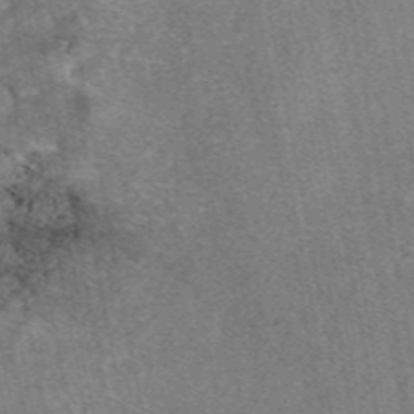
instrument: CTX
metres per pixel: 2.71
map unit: eAb
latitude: 47.8206
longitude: 103.2565
